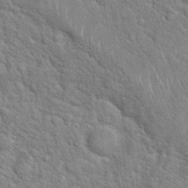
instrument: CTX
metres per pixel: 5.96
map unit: Hto
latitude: 17.8394
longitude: -52.0822
